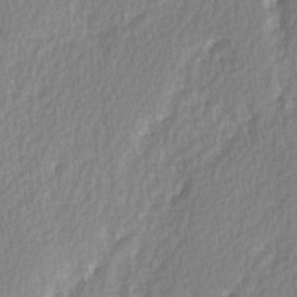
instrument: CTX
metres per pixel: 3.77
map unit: Ave
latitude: 2.6112
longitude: -110.2712
